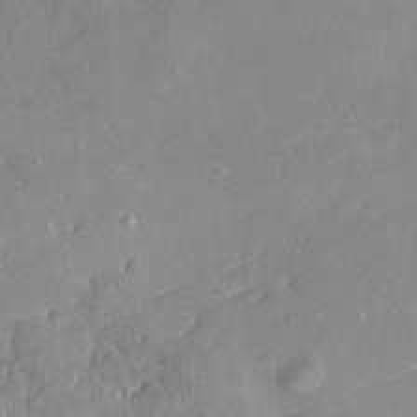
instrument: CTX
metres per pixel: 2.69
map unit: HNhu
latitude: 4.4223
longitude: 3.6910
